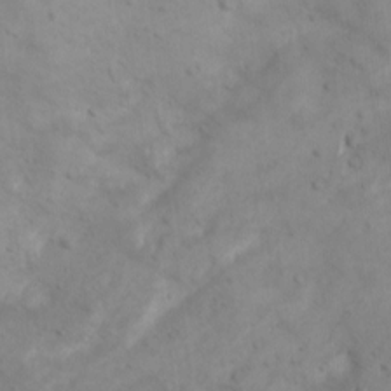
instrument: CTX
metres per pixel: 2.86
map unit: Ave
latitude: 17.1970
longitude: -133.6127
